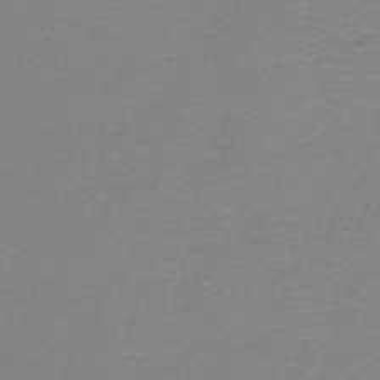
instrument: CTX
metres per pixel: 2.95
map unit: HNb
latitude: -45.8233
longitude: 52.7463
